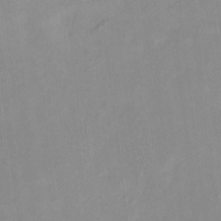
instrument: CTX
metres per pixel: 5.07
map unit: HNhu
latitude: 7.4615
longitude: 11.3132
